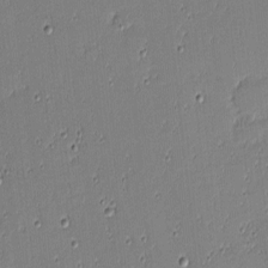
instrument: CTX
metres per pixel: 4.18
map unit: eHh
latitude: -3.7288
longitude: -82.4223
